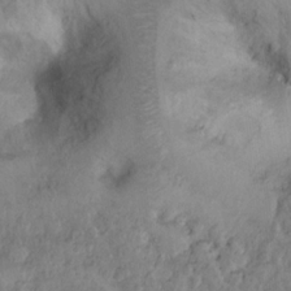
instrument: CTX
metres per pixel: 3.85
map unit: Hto
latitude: 14.6869
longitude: -29.7827
